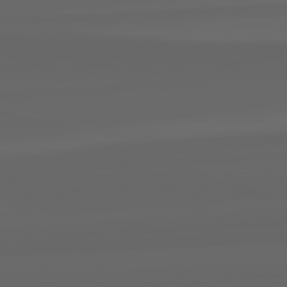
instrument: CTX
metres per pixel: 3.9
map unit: lApd
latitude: 82.3845
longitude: -170.2711
